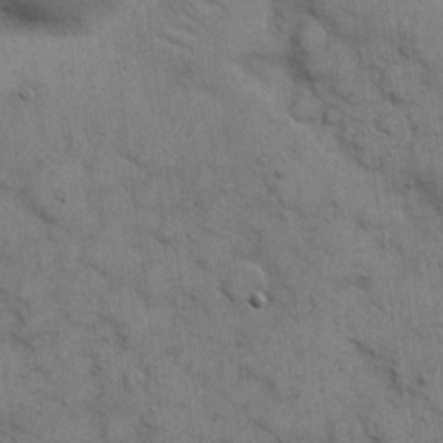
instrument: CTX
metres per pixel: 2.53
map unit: eHh
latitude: 7.2348
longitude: -65.3482
